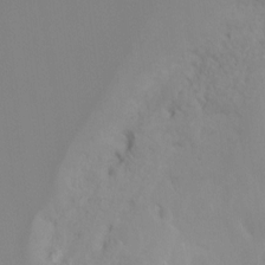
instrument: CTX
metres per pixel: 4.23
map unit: Ht
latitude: -8.0850
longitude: -32.7435
